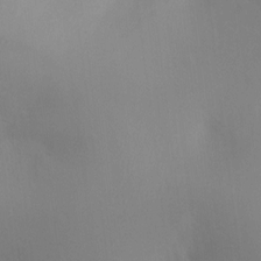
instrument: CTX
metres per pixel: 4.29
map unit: Ht
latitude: 3.1403
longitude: -25.3292
